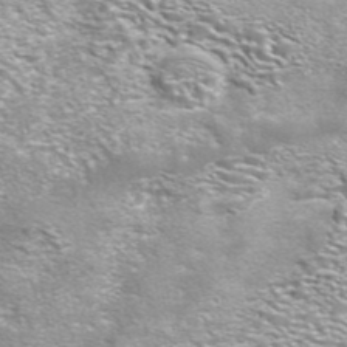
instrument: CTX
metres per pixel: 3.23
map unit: eAb
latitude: 42.3089
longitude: 105.8989
